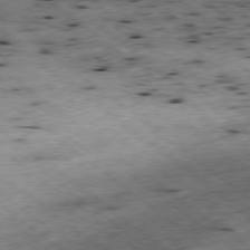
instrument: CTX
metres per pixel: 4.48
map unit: Ap
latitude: -78.8786
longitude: -51.0458
